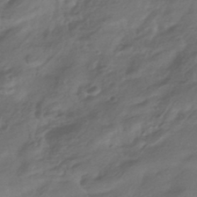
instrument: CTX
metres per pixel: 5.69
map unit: HNhu
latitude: -42.9163
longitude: 94.8219
